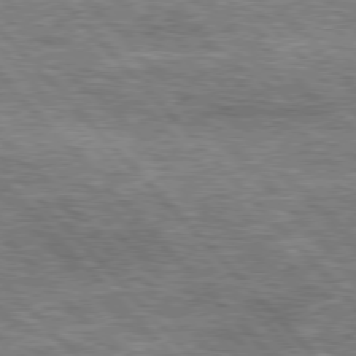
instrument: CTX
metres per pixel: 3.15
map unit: lApd
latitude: 76.5168
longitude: -75.0458
